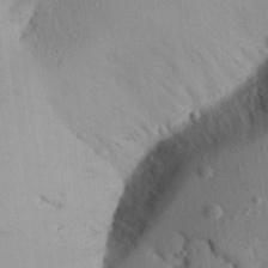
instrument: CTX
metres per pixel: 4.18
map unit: Aa
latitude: 24.4034
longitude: -128.4223
